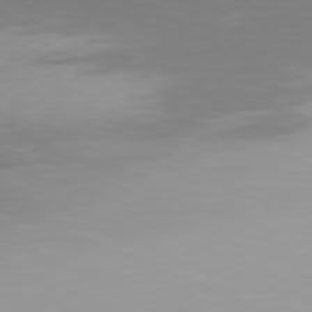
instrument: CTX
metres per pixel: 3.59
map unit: Hpe
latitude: 76.2711
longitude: -135.9717
